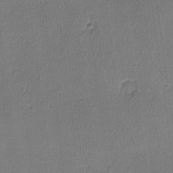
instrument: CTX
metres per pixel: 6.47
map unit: lHvf
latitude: -11.2754
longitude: -99.3859
